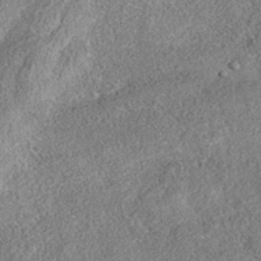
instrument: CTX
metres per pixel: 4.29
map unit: eAb
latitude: 35.7449
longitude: 106.9164
